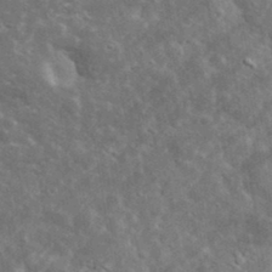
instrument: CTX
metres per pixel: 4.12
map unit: lHvf
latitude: 37.0270
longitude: -88.2901
